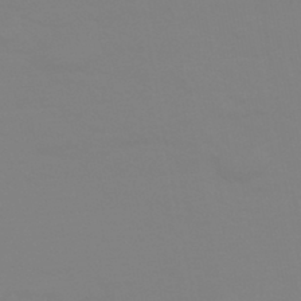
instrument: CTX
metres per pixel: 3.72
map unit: HNhu
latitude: -45.8800
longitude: 90.7086
